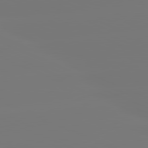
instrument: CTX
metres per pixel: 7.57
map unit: lApd
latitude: 81.4426
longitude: -149.9528
